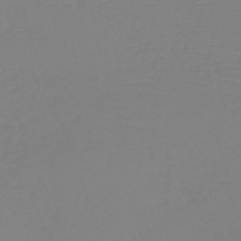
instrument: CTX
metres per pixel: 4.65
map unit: HNb
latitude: -49.5022
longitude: -51.1592
